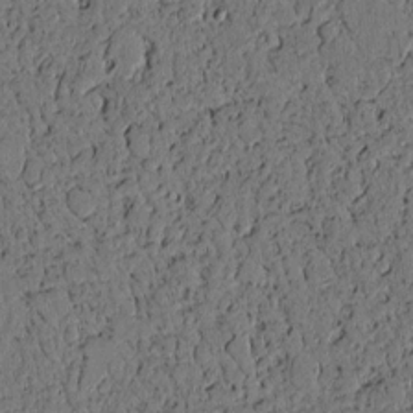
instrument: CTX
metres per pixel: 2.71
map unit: lAvf
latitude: 4.5546
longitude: 169.3887
